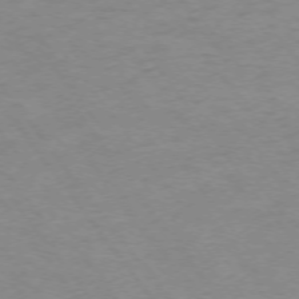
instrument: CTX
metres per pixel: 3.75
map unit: Ap
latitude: -74.8219
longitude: -79.2159
